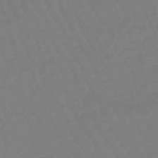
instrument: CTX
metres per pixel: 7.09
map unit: eHb
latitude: -45.9178
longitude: 81.3510
